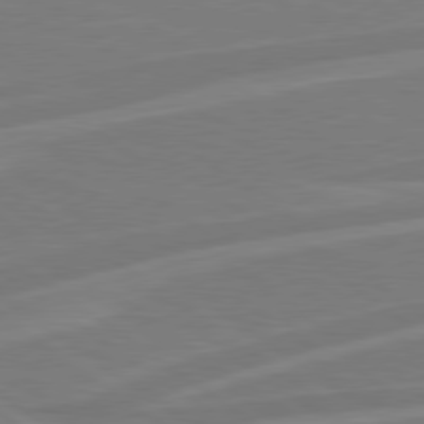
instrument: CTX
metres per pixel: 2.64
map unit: Hpe
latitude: 79.0837
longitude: -127.2159
